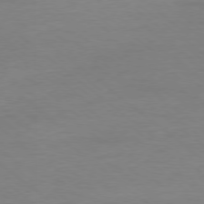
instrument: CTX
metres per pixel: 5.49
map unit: Ap
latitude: -78.6329
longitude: -89.6505
